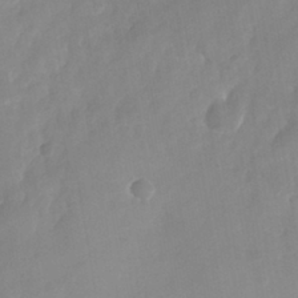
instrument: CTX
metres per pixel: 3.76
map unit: Nhu
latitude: -26.0283
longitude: -69.9717
